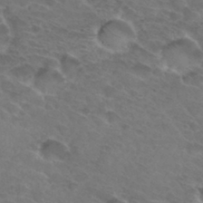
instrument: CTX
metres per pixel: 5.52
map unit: Hto
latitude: 32.0633
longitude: -45.8205
